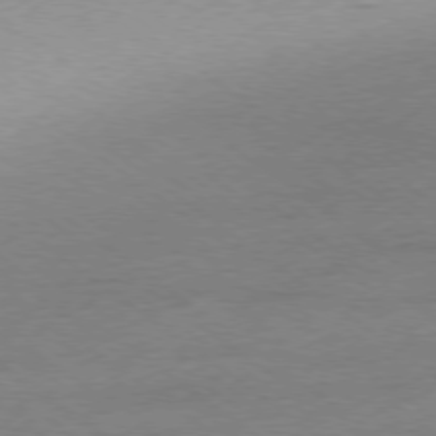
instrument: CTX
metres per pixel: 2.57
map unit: Ap
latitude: -78.7274
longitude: -99.8394
